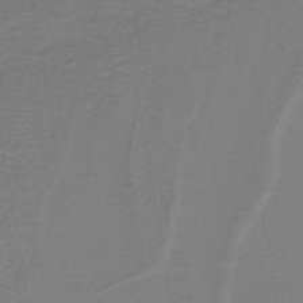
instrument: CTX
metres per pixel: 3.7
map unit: lHb
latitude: -40.2361
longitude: 53.4832
